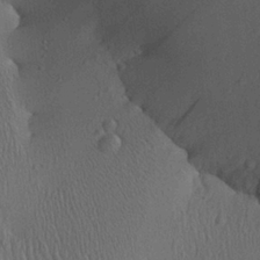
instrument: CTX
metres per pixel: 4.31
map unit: Aa
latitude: 24.6112
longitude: -135.4426
